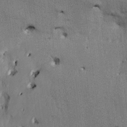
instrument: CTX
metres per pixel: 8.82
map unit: HNhu
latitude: 14.5546
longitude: 11.5021
